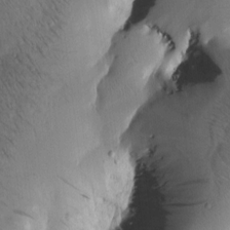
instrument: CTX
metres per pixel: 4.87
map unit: Htu
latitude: -0.5007
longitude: 171.5777
